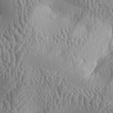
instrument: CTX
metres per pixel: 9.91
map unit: lAa
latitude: -5.4454
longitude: -128.7624
